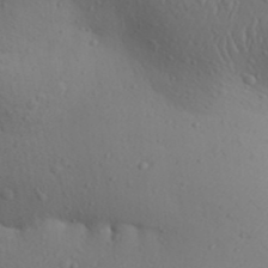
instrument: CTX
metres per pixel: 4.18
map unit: Aa
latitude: 30.3657
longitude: -146.1767
